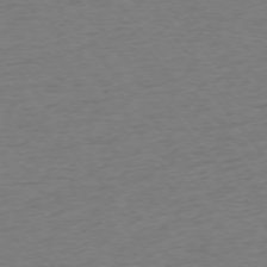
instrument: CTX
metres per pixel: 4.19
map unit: Ap
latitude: -75.2187
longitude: -88.6869
